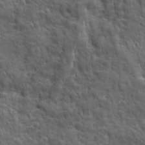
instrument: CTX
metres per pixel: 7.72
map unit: Ave
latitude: 19.0836
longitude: -132.5924
